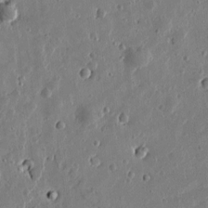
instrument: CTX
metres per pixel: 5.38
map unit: Htu
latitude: 0.0822
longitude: -177.8961
